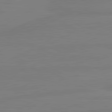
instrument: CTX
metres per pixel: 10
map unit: lApd
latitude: 81.7261
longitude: -177.7071
